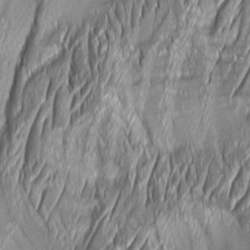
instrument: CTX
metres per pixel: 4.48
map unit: Aa
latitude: 8.2523
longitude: -131.6505
